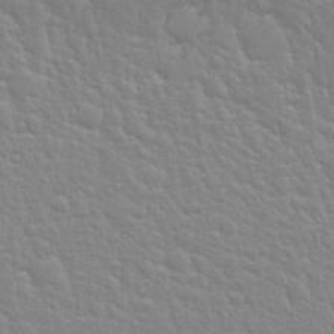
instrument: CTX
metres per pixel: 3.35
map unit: Nhu
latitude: 28.6679
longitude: -54.5168
